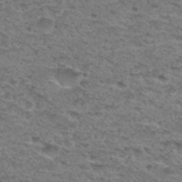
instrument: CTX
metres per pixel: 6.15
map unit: Hto
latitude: 30.4034
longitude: -48.1389
